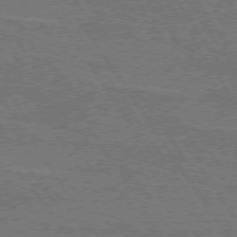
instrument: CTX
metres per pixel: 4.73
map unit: lApd
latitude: 74.5357
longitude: -56.2333
